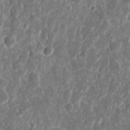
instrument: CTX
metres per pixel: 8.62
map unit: eHh
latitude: 11.4993
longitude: -72.0255
